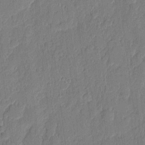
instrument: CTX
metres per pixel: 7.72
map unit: eHh
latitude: 6.5924
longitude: -73.9906
